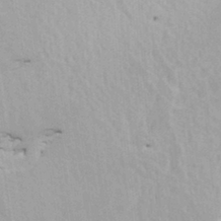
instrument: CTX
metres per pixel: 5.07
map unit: HNhu
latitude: 6.8758
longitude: -2.1389
